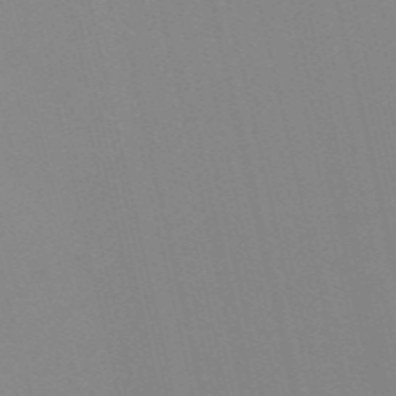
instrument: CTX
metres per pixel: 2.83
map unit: Nve
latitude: -57.8044
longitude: 60.4440
